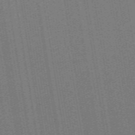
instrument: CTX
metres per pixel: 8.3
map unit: ANa
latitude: 51.4615
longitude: -70.8758
